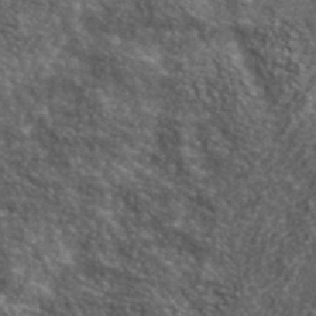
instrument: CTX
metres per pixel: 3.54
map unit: lHvf
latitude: 40.5545
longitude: -89.0459
